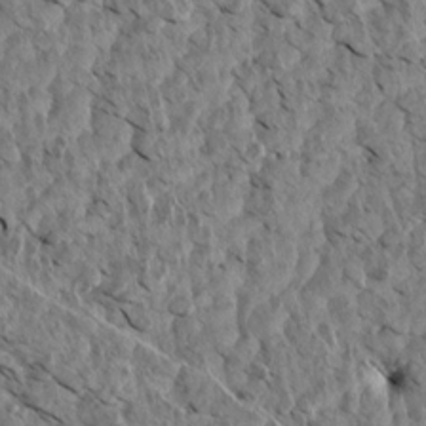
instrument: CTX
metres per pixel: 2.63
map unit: Aa
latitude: 14.7247
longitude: -142.1956
